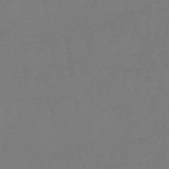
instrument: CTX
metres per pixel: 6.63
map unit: eHb
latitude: -48.9353
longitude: 86.1606
